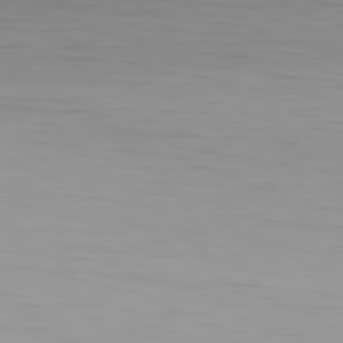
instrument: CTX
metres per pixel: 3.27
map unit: Hpe
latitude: 77.7260
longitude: -166.0255
